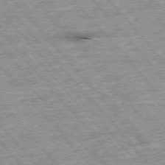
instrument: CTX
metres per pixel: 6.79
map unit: Hpe
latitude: -76.1795
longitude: -21.1592
